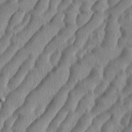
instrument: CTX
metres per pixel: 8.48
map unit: eHh
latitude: 36.5357
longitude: -138.1389
